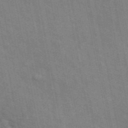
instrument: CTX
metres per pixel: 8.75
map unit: ANa
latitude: 48.2522
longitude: -75.4615
